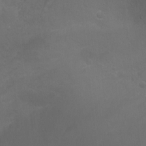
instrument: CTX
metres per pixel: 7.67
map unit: Nhu
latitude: -5.0675
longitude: -75.1025
